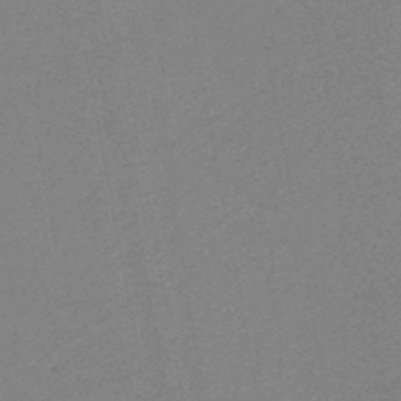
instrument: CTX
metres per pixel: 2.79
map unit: HNb
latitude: -46.7463
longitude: -39.7450
